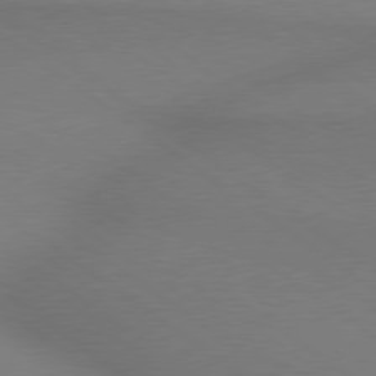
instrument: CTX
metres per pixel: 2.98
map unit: lApd
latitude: 78.9892
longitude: 178.8219
